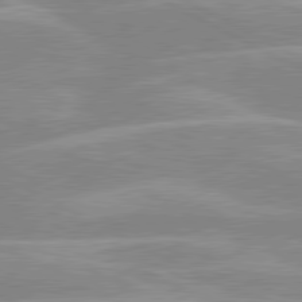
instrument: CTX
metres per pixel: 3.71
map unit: lApd
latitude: 80.4979
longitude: -124.9513
